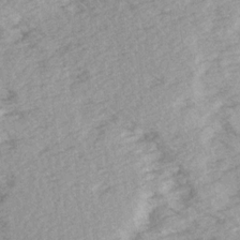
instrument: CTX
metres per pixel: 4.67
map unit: Ave
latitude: 14.5924
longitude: -104.1200
